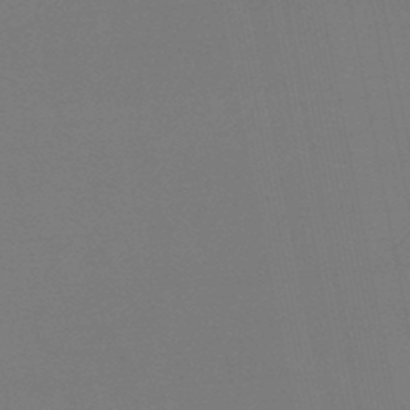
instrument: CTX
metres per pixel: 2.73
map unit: lHb
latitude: -47.5399
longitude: 69.5588
